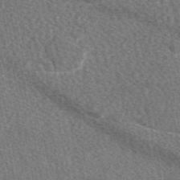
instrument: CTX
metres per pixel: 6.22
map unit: eAb
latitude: 49.0458
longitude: 117.0675
